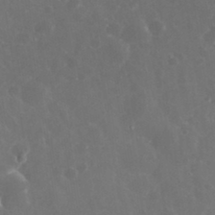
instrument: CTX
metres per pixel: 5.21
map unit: eHh
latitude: 33.1781
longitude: -61.1403
